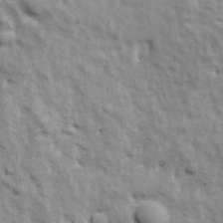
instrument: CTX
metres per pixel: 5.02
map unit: Ave
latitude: 17.3860
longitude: -132.8758
